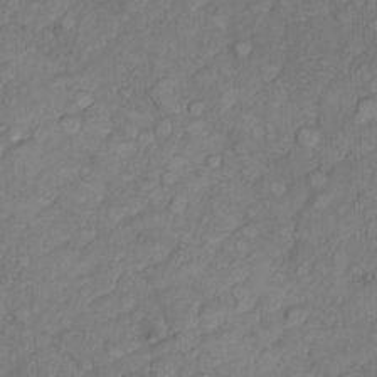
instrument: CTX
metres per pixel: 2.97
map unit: Nhu
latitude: 8.8569
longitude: -24.6679
